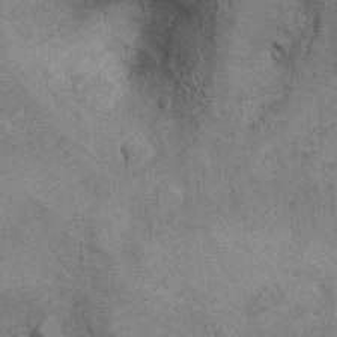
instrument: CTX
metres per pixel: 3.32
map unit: Hto
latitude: 9.3293
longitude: -36.6301
